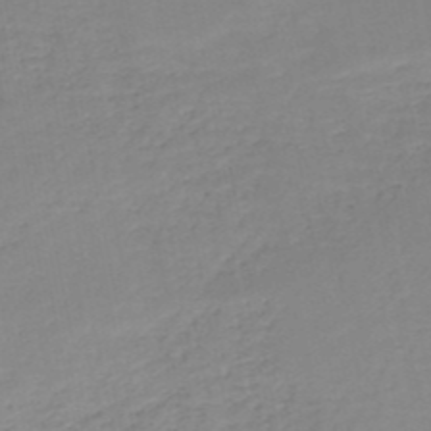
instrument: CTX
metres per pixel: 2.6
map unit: HNb
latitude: -51.4643
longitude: -50.1766
